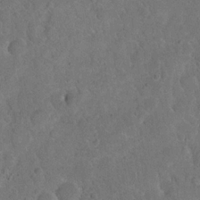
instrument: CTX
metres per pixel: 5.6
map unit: eHh
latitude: 19.3292
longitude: -62.5735
